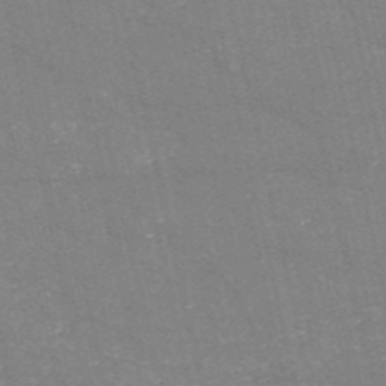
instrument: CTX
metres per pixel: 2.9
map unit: HNb
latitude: -54.5763
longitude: -38.4412
